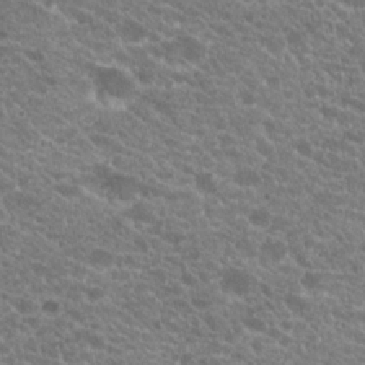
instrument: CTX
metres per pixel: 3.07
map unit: Hto
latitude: 20.1011
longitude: -34.4979
